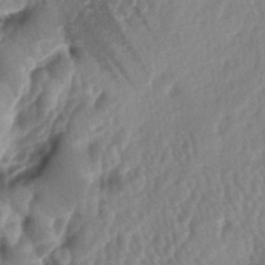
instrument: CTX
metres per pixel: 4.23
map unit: lAa
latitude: -5.7288
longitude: -126.8380
